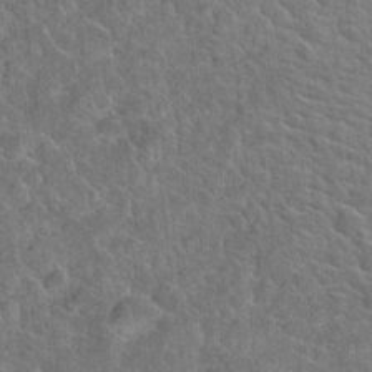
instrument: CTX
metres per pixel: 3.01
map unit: Hto
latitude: 19.0269
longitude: -43.4049
